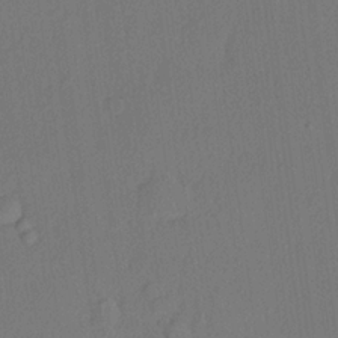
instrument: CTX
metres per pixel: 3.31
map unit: lHvf
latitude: 21.1970
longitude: 141.0675
